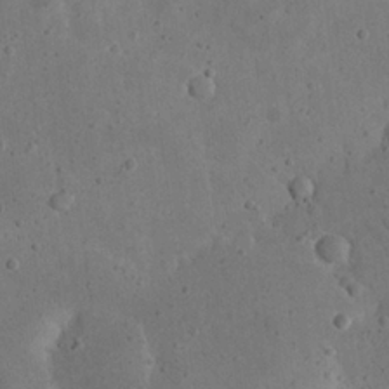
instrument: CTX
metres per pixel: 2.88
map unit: eHh
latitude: 23.1970
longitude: -68.1011
